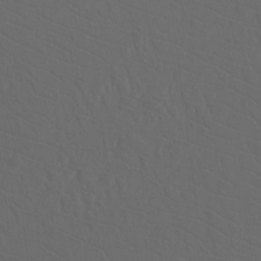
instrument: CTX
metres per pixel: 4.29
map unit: Htu
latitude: -11.4832
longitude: -72.5924
